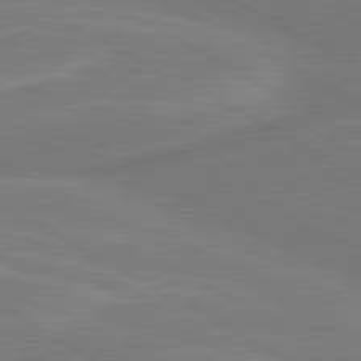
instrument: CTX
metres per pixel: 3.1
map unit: lApd
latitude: 80.4601
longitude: 128.5952
